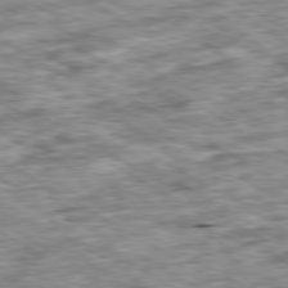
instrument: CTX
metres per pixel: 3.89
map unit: Ap
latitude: -80.5385
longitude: -90.2900
